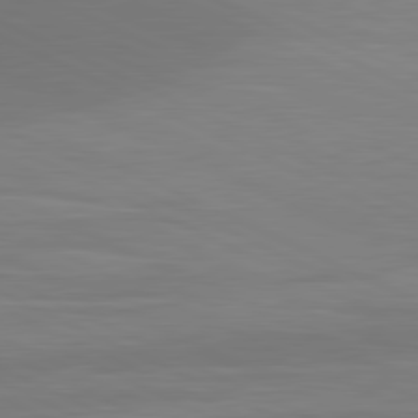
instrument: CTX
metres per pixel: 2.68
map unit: lApd
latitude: 81.1781
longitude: 137.5777
